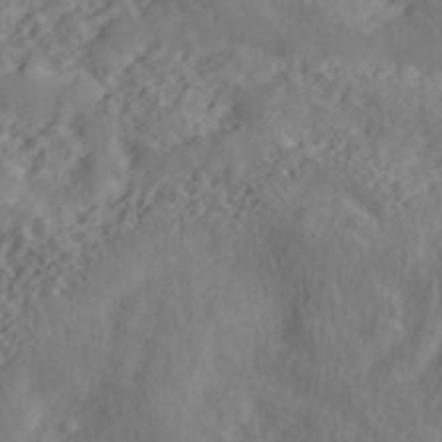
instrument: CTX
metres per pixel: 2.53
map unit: ANa
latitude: 43.2726
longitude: 54.2173
